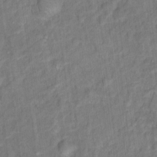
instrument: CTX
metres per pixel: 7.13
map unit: Hto
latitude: 15.8206
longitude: -39.8205
